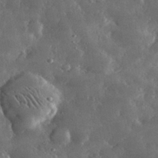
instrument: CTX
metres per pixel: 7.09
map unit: lHvf
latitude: 32.6679
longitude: -90.2711
